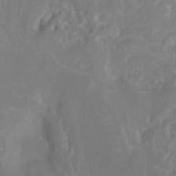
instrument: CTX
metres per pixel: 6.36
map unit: Htu
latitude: -12.6896
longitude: -72.4034
